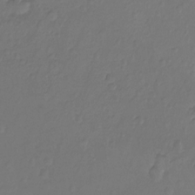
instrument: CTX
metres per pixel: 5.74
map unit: Ht
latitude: -10.8030
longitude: -35.6505
